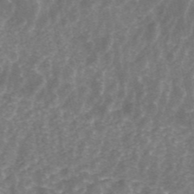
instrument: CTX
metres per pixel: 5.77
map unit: ANa
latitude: 45.1592
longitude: 25.1242
